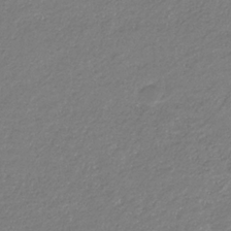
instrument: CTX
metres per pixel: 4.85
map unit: eHb
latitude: -31.2187
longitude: 66.9164
